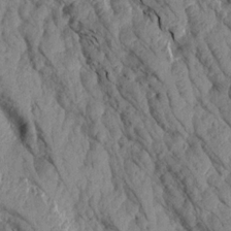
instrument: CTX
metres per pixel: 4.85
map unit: Aa
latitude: 16.8947
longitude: -145.5371
